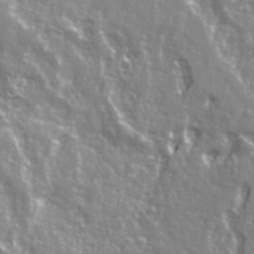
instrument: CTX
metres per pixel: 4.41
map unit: Ave
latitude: 21.7639
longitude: -133.1025
